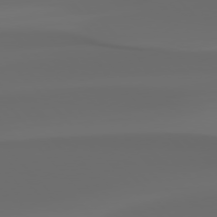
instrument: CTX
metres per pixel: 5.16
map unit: Hpe
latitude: 76.7246
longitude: -133.2726
